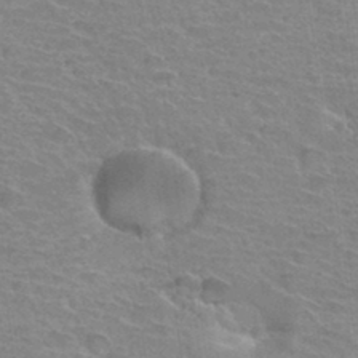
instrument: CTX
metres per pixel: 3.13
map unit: Hto
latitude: 34.0633
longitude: -39.3104
